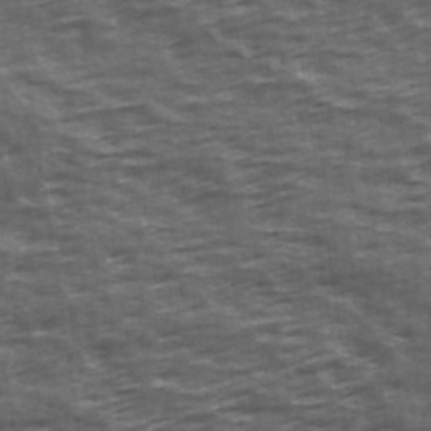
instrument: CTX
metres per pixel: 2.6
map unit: Hve
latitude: 31.9717
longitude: 149.5022
